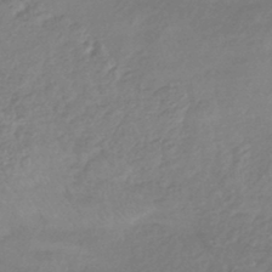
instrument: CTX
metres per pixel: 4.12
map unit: HNhu
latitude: -43.6154
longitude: 89.8800
